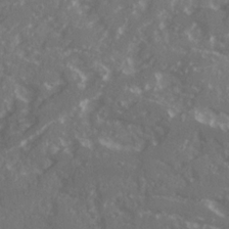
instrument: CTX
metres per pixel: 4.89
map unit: Ave
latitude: 20.4601
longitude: -130.7058
